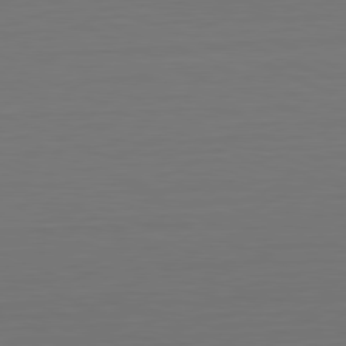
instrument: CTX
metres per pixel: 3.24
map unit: Hpe
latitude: -81.8989
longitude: 6.4251
